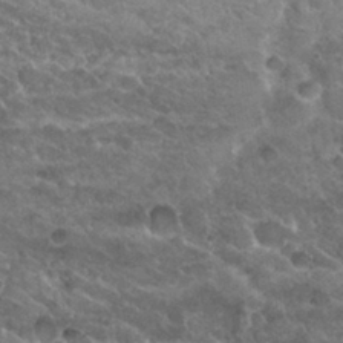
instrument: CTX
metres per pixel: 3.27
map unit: Nhu
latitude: 29.6883
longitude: -54.4412
